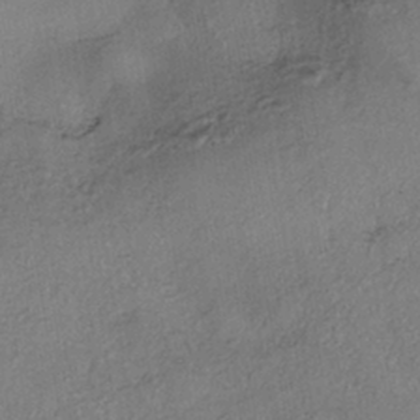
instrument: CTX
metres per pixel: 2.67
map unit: eHh
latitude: -41.4643
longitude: 120.0850
